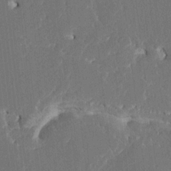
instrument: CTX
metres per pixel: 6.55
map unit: HNhu
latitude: 6.3467
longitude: -6.3467
